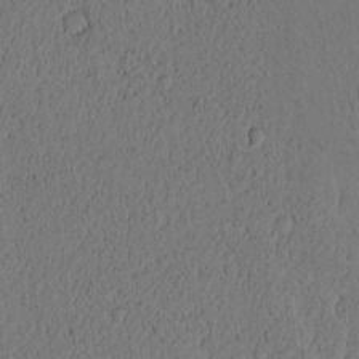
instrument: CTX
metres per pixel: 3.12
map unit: Nhu
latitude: -6.2361
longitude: -153.3671
